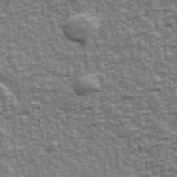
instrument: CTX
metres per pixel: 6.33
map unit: Ave
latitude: 42.0633
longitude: -113.0836
